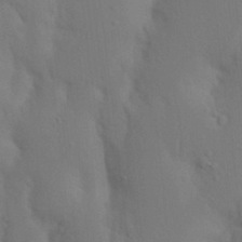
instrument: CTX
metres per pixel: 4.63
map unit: Nhu
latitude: 18.7624
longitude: -73.5372
